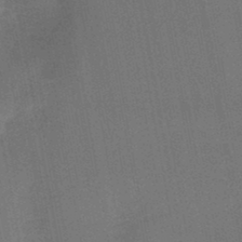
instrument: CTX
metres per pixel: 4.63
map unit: lHb
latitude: -47.2754
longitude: 69.5966
